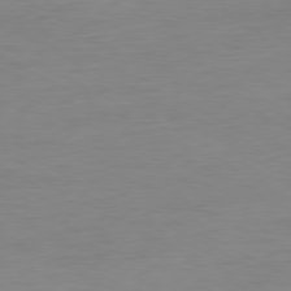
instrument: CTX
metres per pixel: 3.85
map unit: Ap
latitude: -80.3684
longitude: -82.9324
